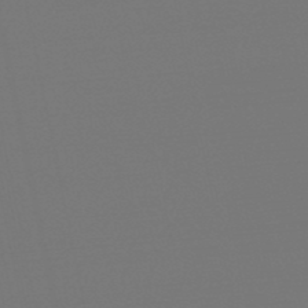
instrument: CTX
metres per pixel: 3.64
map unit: eHb
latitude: -50.0850
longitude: 78.9541
